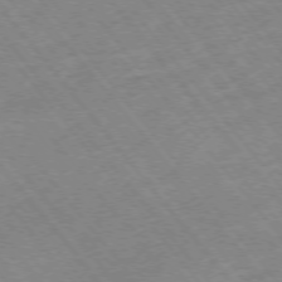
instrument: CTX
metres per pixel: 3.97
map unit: Hpe
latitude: -75.6155
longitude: -17.1781
